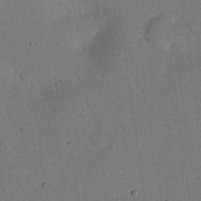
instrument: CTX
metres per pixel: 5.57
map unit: Nhu
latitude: 24.7624
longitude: -73.8206
